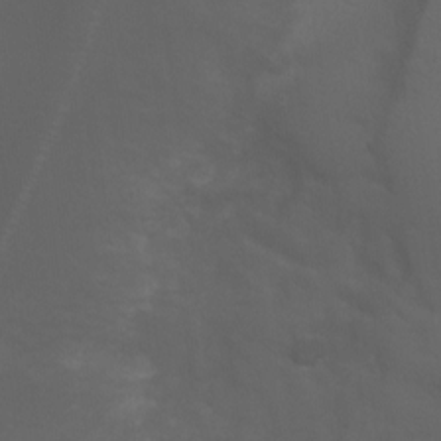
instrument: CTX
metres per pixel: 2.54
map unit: Ht
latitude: 0.6868
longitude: -21.3671
